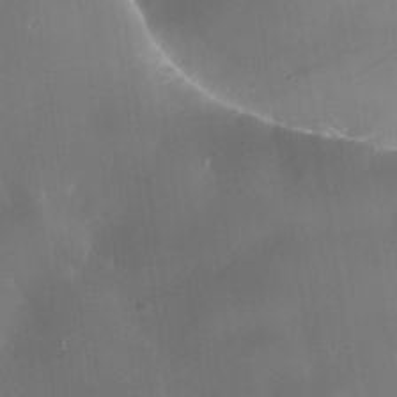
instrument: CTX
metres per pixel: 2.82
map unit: Nhe
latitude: -35.3321
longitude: -118.3467
